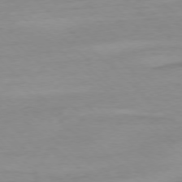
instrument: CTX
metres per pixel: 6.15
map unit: Ap
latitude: -78.0283
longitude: -70.7813
